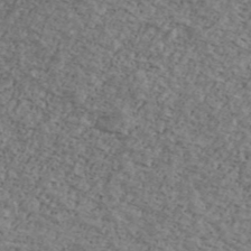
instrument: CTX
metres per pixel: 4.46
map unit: Ave
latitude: 40.7624
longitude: -108.2711
